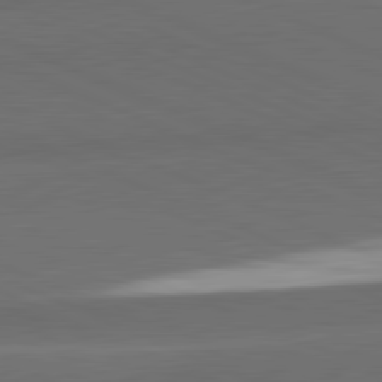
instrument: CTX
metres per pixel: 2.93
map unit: lApd
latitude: 81.8205
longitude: 138.4062
